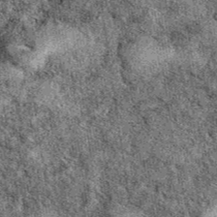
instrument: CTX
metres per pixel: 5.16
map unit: eAb
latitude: 39.7450
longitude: 111.0864
